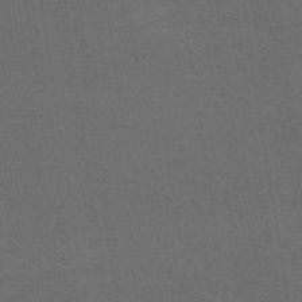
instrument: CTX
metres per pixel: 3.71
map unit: HNb
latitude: -52.0661
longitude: -48.4223
